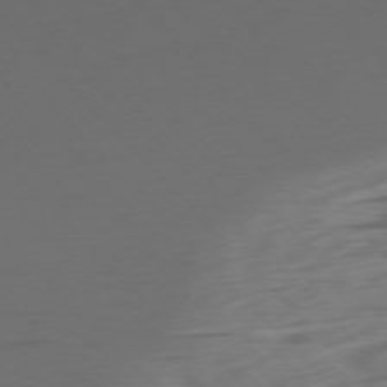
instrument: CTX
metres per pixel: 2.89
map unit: Ap
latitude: -76.7274
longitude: -78.9325
